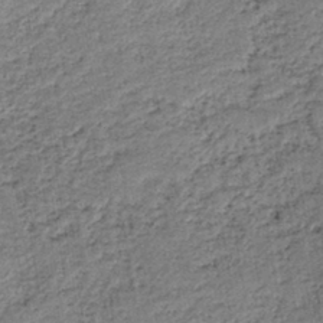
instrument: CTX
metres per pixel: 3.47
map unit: HNb
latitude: -39.6911
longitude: 50.4440
